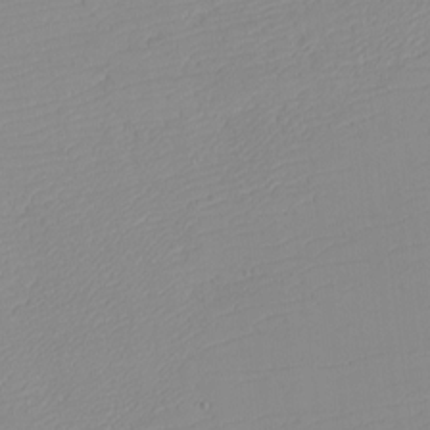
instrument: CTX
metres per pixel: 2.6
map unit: eHh
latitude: -5.8422
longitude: -86.8191
